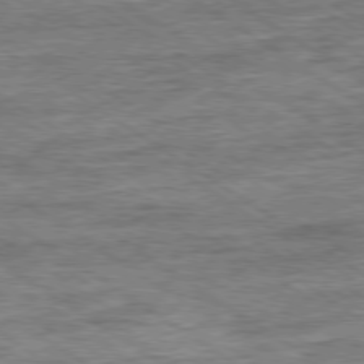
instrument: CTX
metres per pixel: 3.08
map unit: Ap
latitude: -79.8044
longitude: -78.7247
